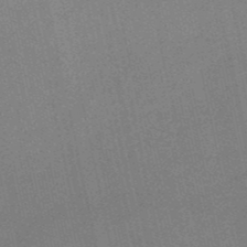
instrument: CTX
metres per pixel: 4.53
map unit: HNb
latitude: -51.8422
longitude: -51.0080
